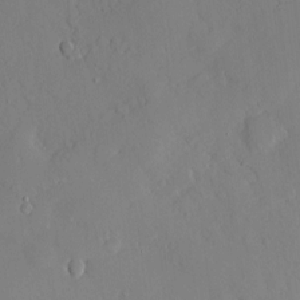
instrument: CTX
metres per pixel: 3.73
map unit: Hve
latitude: -9.5588
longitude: 175.9745
